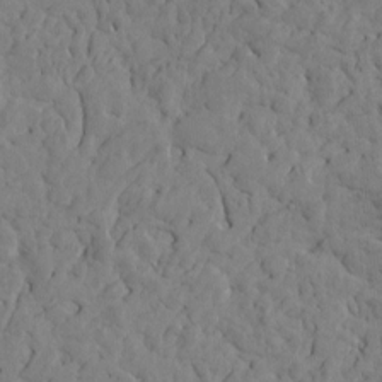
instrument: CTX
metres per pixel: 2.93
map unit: Htu
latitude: -1.7100
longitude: 179.6910
